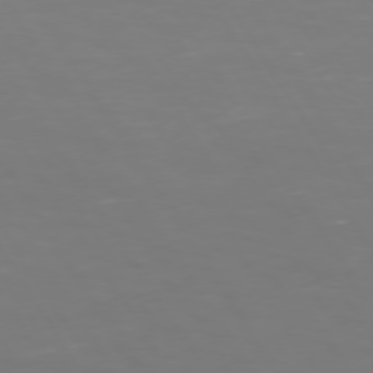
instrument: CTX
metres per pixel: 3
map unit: Hpe
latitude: 73.2726
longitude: -126.8758
